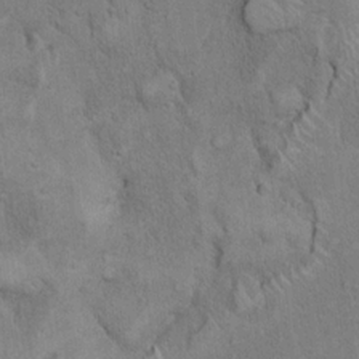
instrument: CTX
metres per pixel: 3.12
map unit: Hto
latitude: 18.4979
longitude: -61.0647
